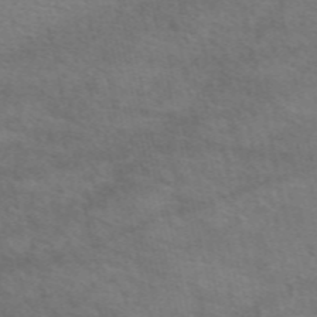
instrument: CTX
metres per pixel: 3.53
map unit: eAb
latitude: 50.3089
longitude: 120.3495
